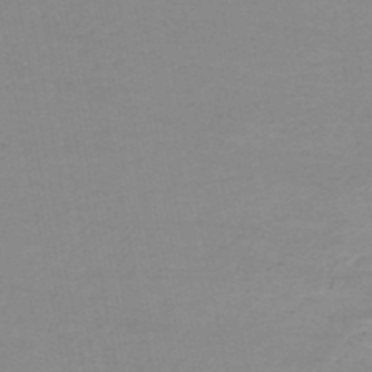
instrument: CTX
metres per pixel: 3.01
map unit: HNb
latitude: -51.3132
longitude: -53.4805
